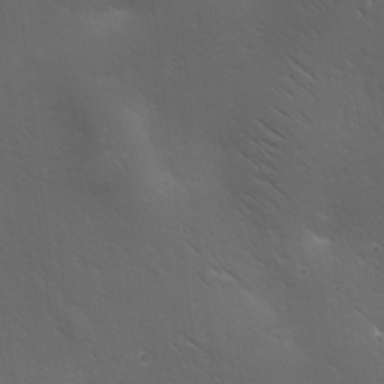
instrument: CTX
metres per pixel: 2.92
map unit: Ave
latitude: 19.4426
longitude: -138.1389
